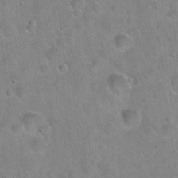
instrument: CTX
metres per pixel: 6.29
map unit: Hto
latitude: 21.6694
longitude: -53.3293
